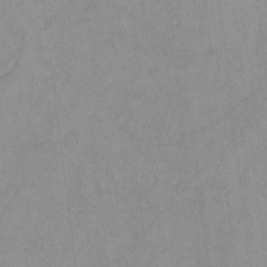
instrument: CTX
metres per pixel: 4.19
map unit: lHvf
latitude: -13.4266
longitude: -102.3845
